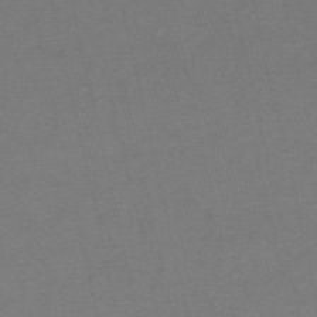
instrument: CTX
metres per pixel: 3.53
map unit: HNb
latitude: -55.0676
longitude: -40.9324
